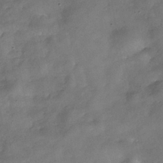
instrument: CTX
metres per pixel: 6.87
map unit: Hve
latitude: -31.9745
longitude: 94.0661
